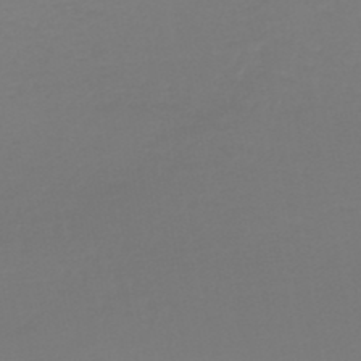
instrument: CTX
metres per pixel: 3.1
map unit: lHb
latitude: -45.5966
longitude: 64.0094
